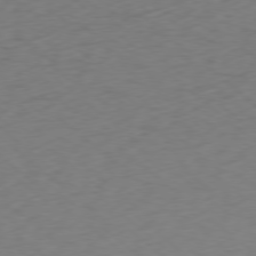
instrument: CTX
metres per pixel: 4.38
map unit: Ap
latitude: -78.5384
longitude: -69.6694
